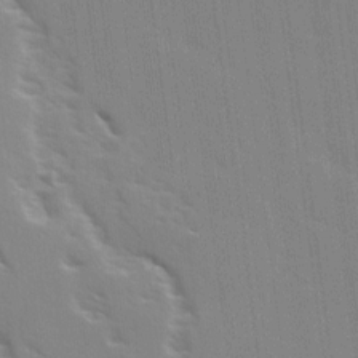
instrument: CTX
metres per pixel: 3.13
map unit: Ave
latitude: 15.3293
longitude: -130.3468
